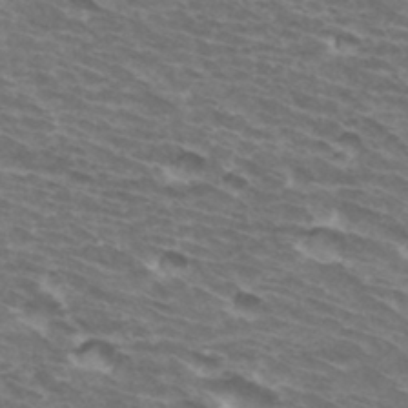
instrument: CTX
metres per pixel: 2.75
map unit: Hto
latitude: 33.8016
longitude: -42.5357
